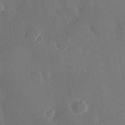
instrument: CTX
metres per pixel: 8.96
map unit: Hve
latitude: 25.1403
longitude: 150.8219
